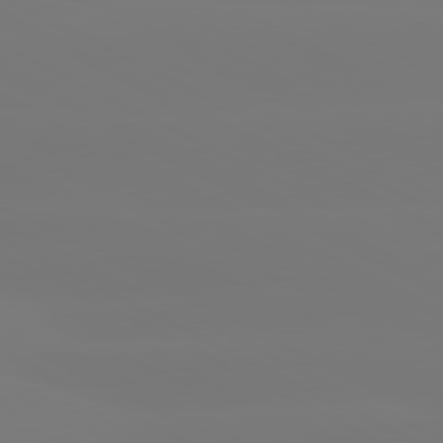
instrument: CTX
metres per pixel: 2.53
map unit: lApd
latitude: 80.7057
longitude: -148.0444
